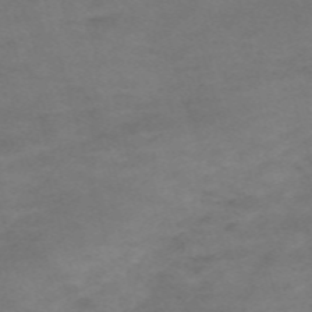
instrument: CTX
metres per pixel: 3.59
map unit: Nve
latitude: -59.7099
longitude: 59.8611
